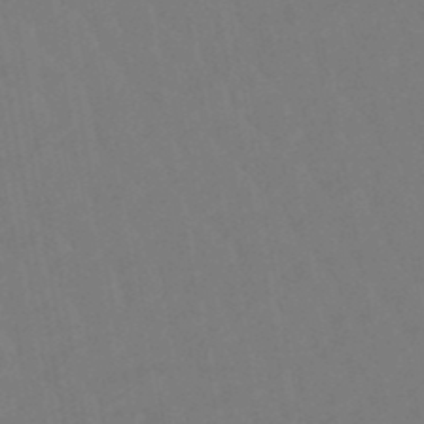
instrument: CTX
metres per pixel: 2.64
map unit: eHb
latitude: -48.9164
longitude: 84.0094
